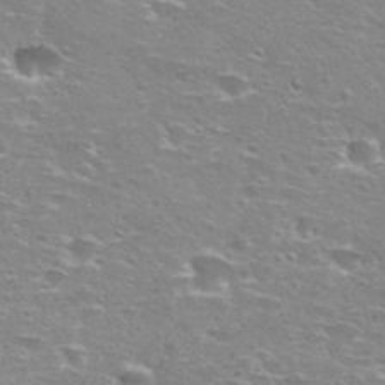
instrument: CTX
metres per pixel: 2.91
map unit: Nhu
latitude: 29.1025
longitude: -48.1389
